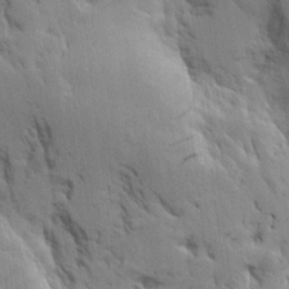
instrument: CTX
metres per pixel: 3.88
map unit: Aa
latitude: 8.5546
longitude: -142.1578
